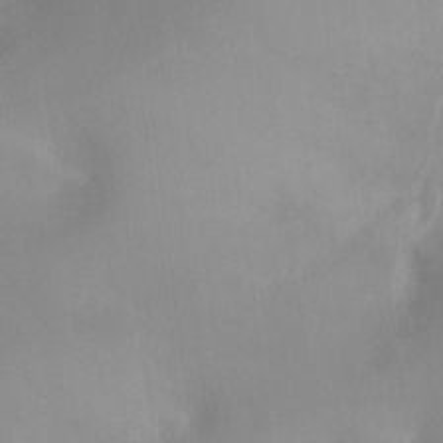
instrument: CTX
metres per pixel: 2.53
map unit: Ht
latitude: -16.6897
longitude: -44.8380
